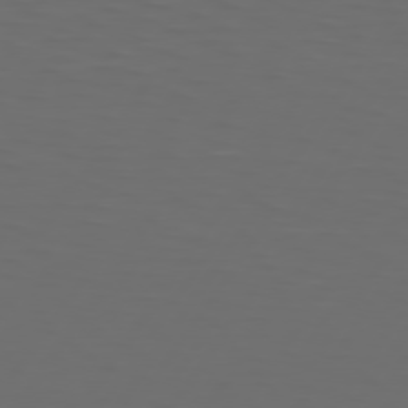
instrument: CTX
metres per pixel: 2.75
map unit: Hpe
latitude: 74.7813
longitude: -125.6882
